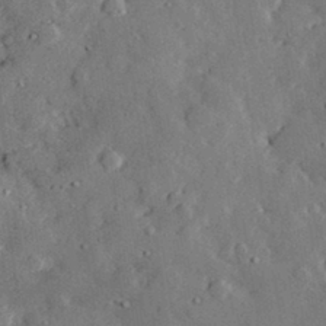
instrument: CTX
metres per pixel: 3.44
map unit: lHvf
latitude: 32.4601
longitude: -83.4237
